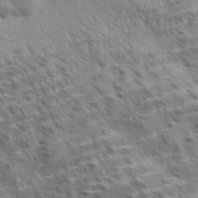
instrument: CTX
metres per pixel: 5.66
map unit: Aa
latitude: 33.0836
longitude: -141.0836
